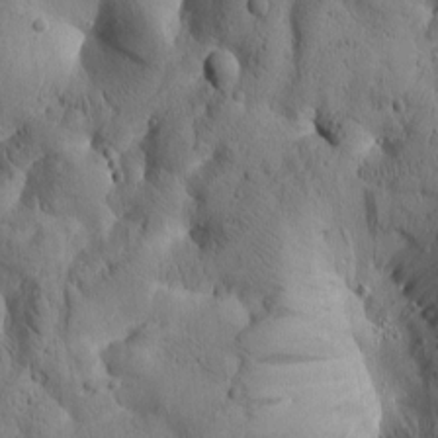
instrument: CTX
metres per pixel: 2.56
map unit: Htu
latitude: -2.4817
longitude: 170.8408
